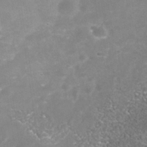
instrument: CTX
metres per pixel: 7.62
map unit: Nhe
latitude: -37.8989
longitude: -113.1403
